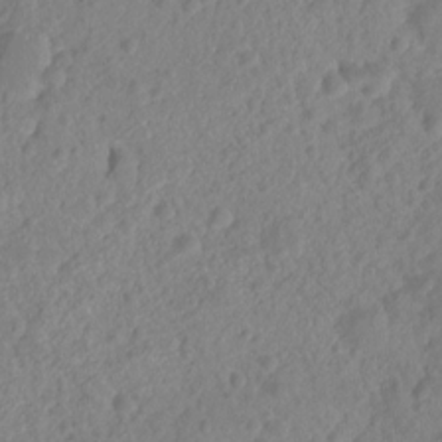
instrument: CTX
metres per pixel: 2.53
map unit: Nhu
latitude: -15.1620
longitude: -26.3656
